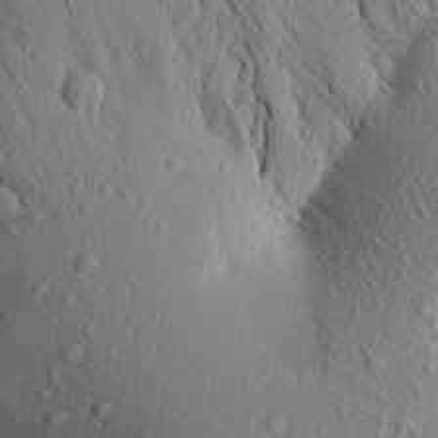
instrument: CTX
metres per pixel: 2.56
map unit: Aa
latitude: 18.4790
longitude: -148.4034
